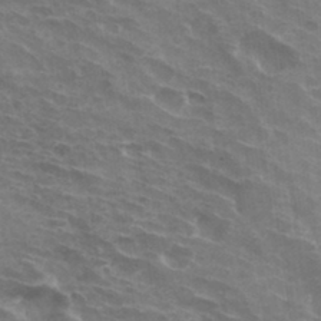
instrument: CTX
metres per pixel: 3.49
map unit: Hto
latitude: 33.4426
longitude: -42.7246
